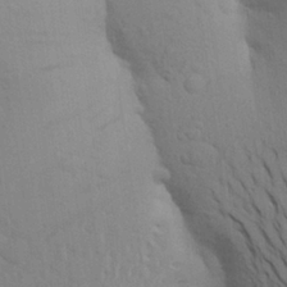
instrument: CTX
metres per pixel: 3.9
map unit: Aa
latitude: 25.2725
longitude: -148.7057
